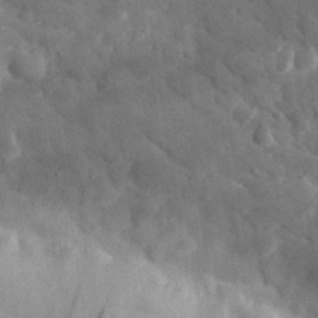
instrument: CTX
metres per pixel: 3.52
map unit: eHh
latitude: 31.3482
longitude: -72.6302
